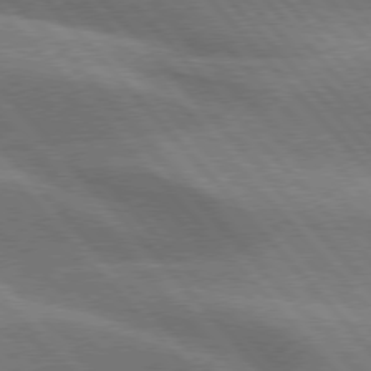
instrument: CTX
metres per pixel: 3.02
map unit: lApd
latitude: 76.2522
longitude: -62.3279
